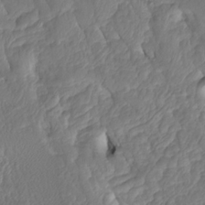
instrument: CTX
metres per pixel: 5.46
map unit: Htu
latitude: -5.5021
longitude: 150.3684
